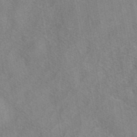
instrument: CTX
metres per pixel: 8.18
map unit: eAb
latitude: 42.7057
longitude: 107.0676
